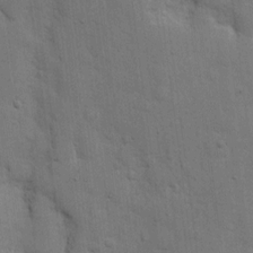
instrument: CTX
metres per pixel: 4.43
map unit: eHh
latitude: 11.4238
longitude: -67.2914
